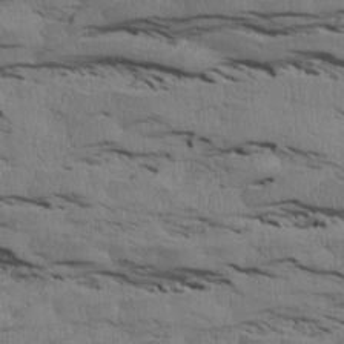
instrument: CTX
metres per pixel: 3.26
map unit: Htu
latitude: 3.9150
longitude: 151.7667
